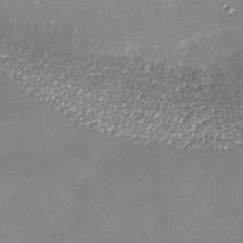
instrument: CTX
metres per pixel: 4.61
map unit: Nhe
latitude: -35.7289
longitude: -92.1389
